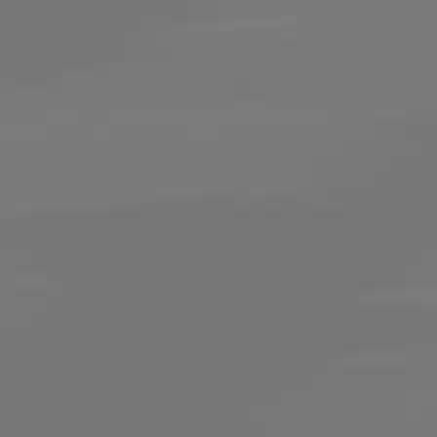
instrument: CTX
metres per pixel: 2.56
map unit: lApd
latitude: 83.3859
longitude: -131.7261
